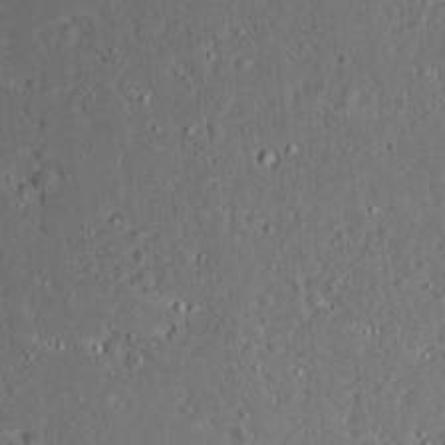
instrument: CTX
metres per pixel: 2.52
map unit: Ave
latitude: 13.0648
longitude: -138.8569
